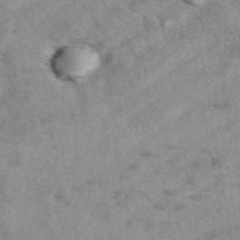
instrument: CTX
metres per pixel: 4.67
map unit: eAb
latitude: 40.1388
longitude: 109.8233
